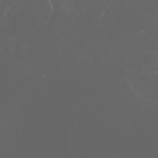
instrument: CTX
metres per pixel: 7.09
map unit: Nhu
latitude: -7.3131
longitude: -74.1956
